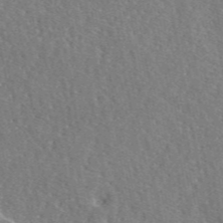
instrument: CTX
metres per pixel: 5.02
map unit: eAb
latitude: 46.1578
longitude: 113.1998
